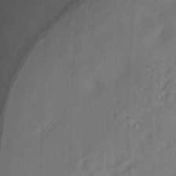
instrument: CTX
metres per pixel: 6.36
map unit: Nhu
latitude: -27.4832
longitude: -71.1025
